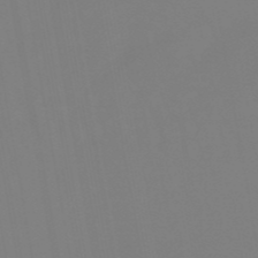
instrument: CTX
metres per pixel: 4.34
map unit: eHb
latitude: -50.1228
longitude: 74.4629
